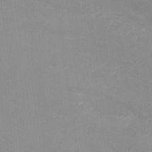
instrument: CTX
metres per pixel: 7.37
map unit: Ht
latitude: 2.3845
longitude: -25.7827
